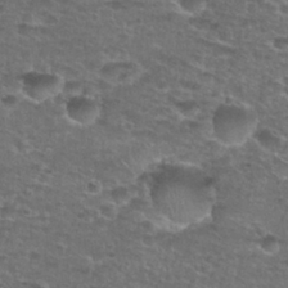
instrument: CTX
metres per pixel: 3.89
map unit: Hto
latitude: 28.3467
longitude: -49.0458
